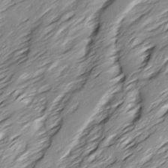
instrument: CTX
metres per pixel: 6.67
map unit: Ave
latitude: 15.7261
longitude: -137.0270
